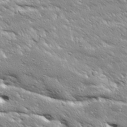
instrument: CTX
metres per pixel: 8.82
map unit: Ave
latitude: 19.4048
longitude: -136.9703
